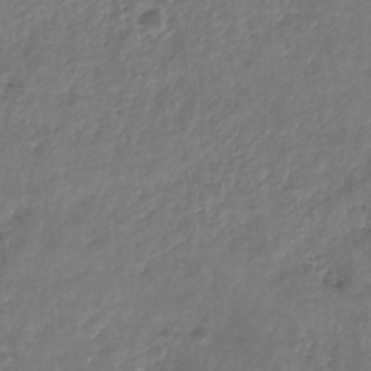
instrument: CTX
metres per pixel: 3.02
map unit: eHb
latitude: -29.8045
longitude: 69.3131
